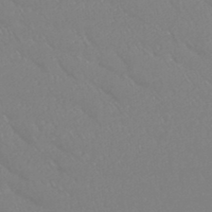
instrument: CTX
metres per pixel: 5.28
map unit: HNb
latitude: -45.0298
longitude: -42.1200
